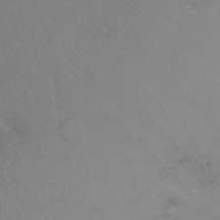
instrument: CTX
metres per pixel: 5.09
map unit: Ht
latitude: -9.2754
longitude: -36.9325
